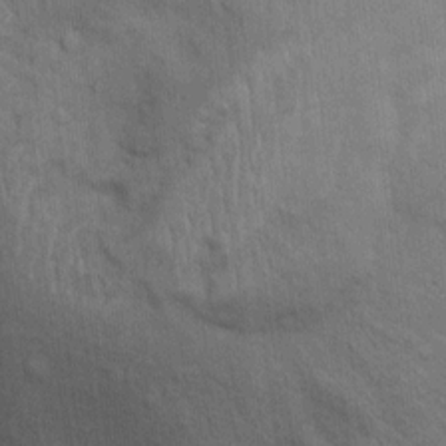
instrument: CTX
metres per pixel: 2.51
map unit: Hto
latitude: 14.8569
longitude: -38.3467
